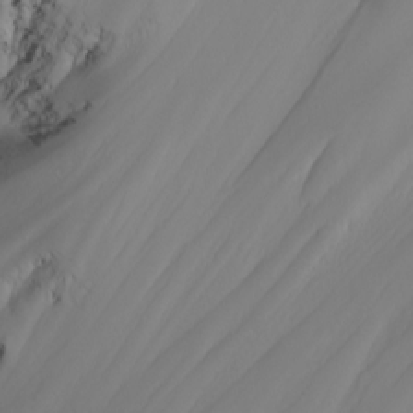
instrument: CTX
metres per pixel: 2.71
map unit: Nhu
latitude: -6.8975
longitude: -81.9150
